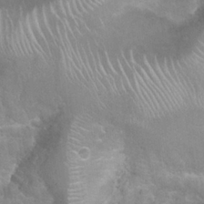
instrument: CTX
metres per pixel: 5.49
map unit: Nhu
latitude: 24.1011
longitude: -60.8569
